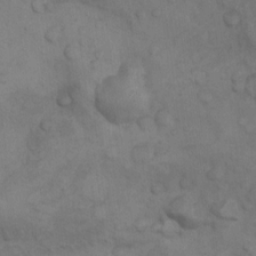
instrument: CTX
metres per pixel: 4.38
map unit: Nhu
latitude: 9.7639
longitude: -25.4804
